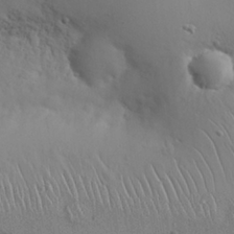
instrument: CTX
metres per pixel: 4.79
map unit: Nhu
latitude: 27.2348
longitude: -68.5168
